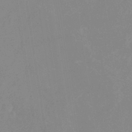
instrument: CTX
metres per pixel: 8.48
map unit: eHb
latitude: -36.2739
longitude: 73.4832
